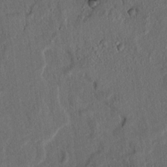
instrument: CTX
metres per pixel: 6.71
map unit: lAvf
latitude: 7.6127
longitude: 167.8611
